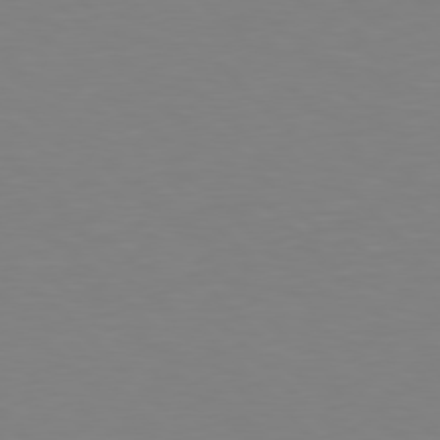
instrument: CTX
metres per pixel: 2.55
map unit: Hpe
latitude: 77.6316
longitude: -174.7624
